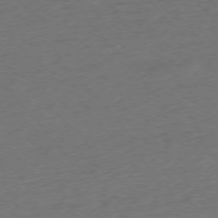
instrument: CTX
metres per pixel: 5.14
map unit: Ap
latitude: -75.9556
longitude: -80.9703
